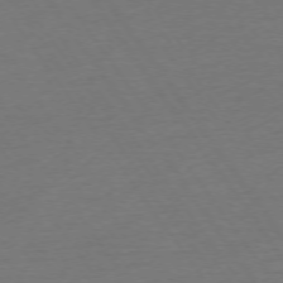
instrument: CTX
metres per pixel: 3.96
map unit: Ap
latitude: -74.8408
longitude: -90.0444
